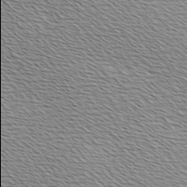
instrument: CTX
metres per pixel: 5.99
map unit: Hve
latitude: 2.8569
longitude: -121.9906
